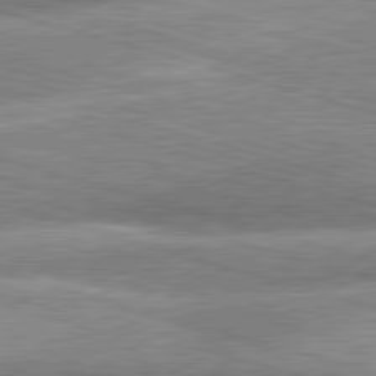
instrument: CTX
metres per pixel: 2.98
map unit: lApd
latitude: 81.3104
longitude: -162.7625
